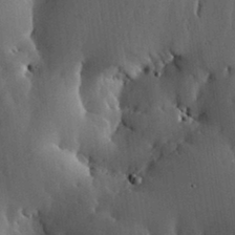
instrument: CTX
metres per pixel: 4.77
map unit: lHvf
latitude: 18.0444
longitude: -114.1766
